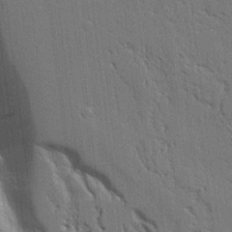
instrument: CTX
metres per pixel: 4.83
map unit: Aa
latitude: 21.9528
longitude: -124.7813
